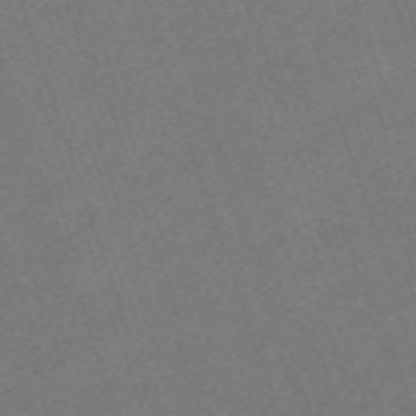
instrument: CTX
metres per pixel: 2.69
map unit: eHh
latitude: -63.5588
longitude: 50.3873
